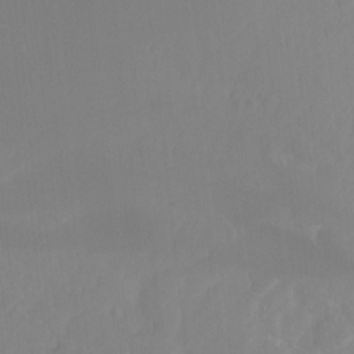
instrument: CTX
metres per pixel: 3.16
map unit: Hto
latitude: -8.4062
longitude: -47.6316
